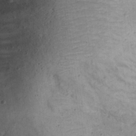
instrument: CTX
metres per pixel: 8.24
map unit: Nhu
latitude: 22.5735
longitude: -68.9703
